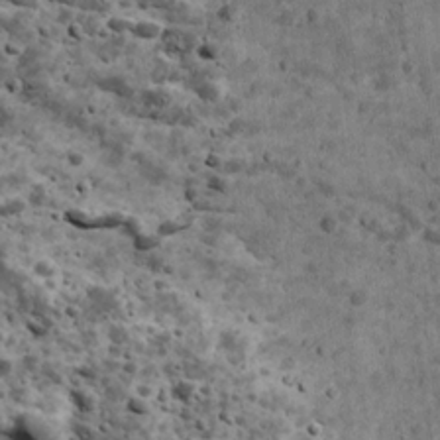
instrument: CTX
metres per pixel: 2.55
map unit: Ave
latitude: 17.4993
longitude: -134.3656
